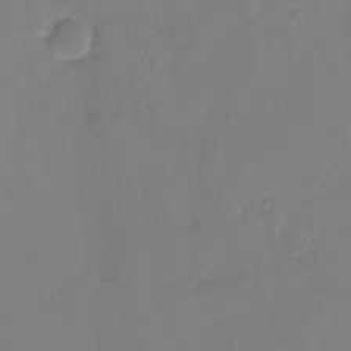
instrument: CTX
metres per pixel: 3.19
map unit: HNhu
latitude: 6.7813
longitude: 1.6344
